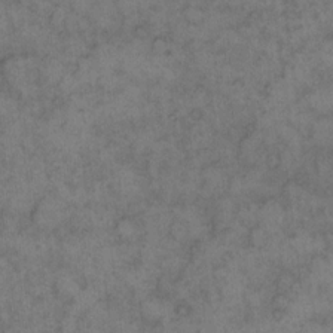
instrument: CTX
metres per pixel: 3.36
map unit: eHh
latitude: 12.6491
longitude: -63.9528
